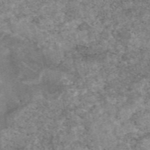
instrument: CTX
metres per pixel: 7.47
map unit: eAb
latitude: 48.8002
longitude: 121.3131
